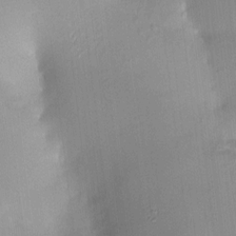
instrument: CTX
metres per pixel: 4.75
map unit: HNhu
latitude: 6.6868
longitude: 8.2172
